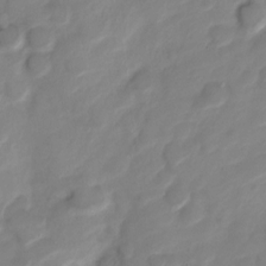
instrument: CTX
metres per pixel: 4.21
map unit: Nve
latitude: -18.5763
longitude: 107.7478
